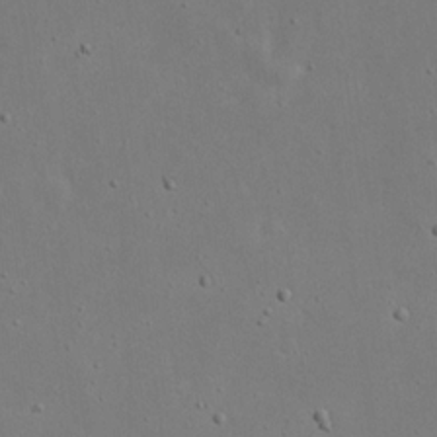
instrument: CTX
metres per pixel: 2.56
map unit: eHh
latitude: 19.9339
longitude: -71.8205
